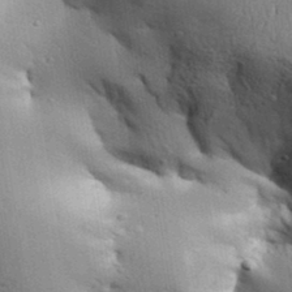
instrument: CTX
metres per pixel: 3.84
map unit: Aa
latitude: 33.0458
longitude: -144.3278
